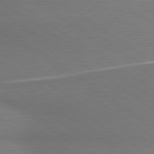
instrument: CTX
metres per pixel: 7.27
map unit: lApd
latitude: 79.8773
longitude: 178.8597
